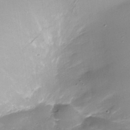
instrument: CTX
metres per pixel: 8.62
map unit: Nhe
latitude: -36.0283
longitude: -90.4790
